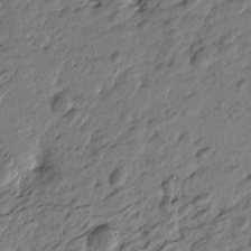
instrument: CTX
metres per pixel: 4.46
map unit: Htu
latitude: -2.5384
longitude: -179.0270
